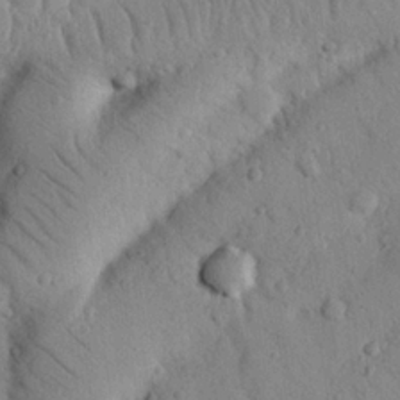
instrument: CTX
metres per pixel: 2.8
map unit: Nhu
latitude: 22.3278
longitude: -76.0255
